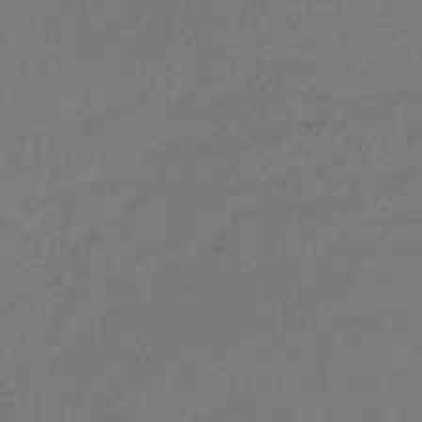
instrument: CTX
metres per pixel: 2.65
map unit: lHb
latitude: -37.5210
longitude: 70.8408
